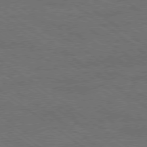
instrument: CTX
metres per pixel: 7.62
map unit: Ap
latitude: -79.4454
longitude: -64.2145
